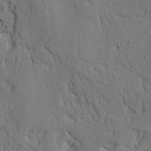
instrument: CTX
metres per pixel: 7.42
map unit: Nhu
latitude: 15.1026
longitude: -78.8002
